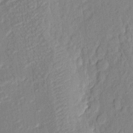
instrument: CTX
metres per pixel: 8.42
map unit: eHh
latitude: 5.0080
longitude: -77.1025
